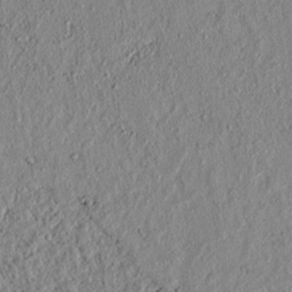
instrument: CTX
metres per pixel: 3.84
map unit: lAvf
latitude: 6.9136
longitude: 167.5399
